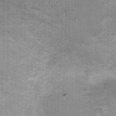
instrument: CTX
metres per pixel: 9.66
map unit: Nhu
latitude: 1.5938
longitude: -17.6882
